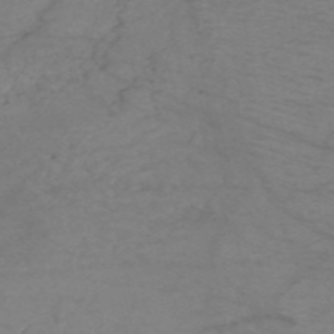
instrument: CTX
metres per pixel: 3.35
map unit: HNb
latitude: -53.8800
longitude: -45.7260
